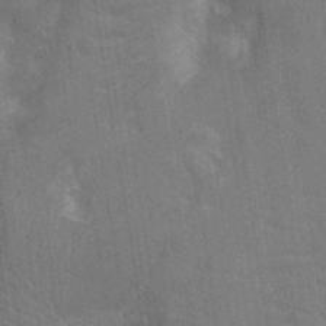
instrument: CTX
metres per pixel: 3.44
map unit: Nhu
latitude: -11.7100
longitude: -22.5546
